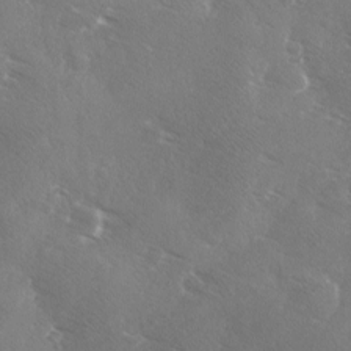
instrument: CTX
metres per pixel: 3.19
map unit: Ave
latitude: -0.0094
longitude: -112.1389
